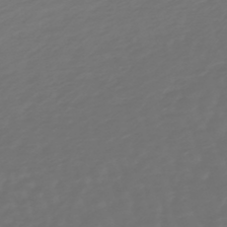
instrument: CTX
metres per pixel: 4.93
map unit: lHb
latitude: -47.7288
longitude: 81.5588
